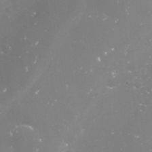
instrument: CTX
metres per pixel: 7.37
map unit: Nve
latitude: -17.5211
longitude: -59.3860
